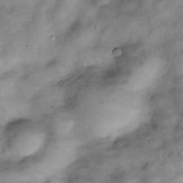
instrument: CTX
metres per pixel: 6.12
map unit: Nve
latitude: -25.8422
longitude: -148.9514
